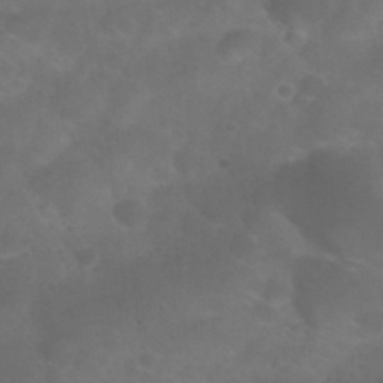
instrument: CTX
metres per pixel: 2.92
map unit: Nhu
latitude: 27.1214
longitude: -54.9325
